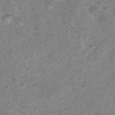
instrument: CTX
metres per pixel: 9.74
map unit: Nhu
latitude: 17.2348
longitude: -31.3482
